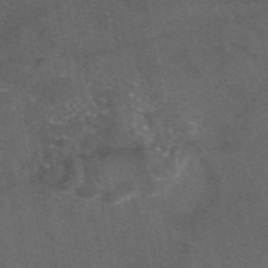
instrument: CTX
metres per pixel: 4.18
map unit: eAb
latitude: 46.9325
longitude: 112.0283
